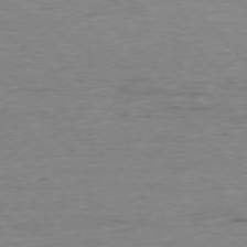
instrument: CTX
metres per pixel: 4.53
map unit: Ap
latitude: -76.9164
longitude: -89.5372
